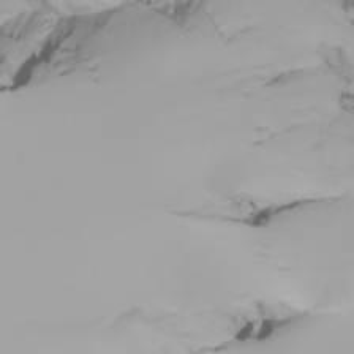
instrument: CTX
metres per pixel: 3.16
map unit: Nhu
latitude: -5.9367
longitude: -94.4979
